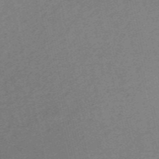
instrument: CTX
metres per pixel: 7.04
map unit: HNb
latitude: -53.9556
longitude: -36.5546
